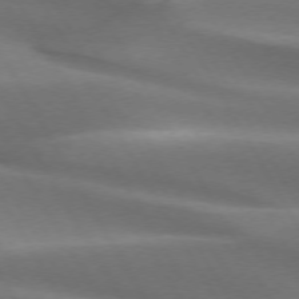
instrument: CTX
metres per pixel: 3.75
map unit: lApd
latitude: 73.2537
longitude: -51.2537
